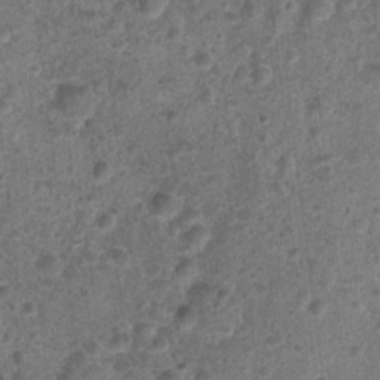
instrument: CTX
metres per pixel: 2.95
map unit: Nhu
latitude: 2.8758
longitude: -14.4979
